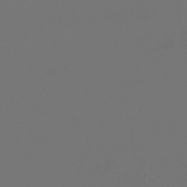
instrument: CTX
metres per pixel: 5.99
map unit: lHb
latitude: -47.8422
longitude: 71.2187
